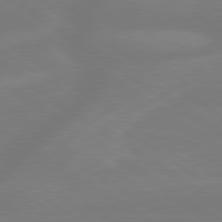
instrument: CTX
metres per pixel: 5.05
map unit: lApd
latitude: 79.4427
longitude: -149.6694
